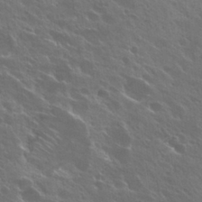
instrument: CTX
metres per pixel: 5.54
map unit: Hto
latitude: 27.8583
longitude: -41.2159
